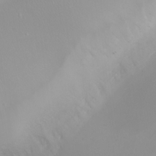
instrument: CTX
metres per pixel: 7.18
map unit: eHh
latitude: -5.6910
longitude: -87.0269
